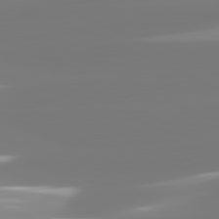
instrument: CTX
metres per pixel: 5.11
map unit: lApd
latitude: 81.7639
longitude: -148.4223
